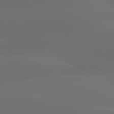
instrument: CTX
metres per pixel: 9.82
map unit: lApd
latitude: 80.2333
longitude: -85.8961
